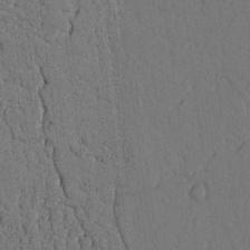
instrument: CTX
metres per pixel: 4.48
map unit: Nhu
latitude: 20.4223
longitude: -75.9150
